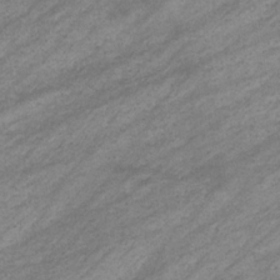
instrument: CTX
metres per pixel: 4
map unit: eHb
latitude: -33.3888
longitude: 70.7274
